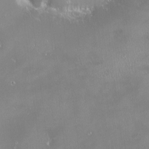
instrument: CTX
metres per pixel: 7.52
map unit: HNhu
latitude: -1.8423
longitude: 11.2754
